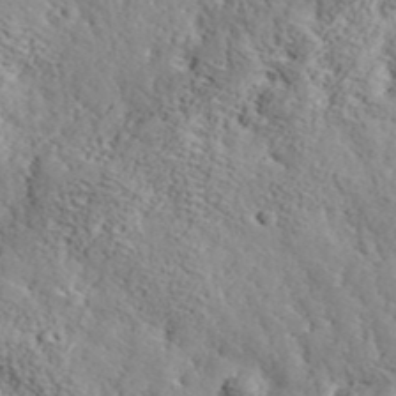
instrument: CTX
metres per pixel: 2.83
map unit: lHvf
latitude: 38.4601
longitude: -92.5923
